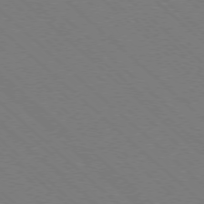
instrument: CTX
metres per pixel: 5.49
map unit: Ap
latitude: -77.5399
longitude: -65.5560
